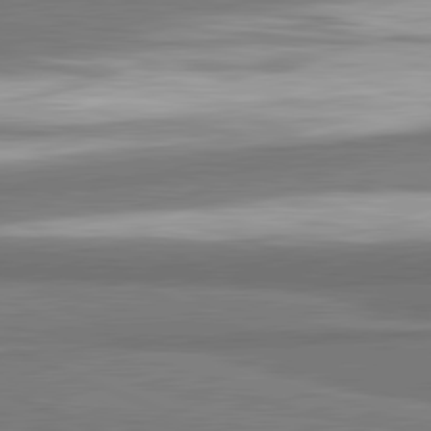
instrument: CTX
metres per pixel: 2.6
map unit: lApd
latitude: 82.0255
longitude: 174.8030
